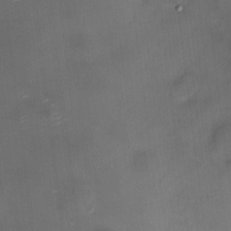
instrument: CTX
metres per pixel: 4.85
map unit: HNhu
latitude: 8.3845
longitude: 10.2173
